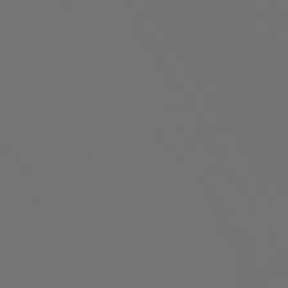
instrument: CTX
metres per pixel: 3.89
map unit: Hpe
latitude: 73.2348
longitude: -128.2144
